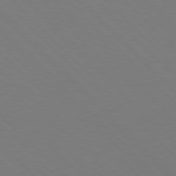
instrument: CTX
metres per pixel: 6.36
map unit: Hpe
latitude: 77.2915
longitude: -125.5371
